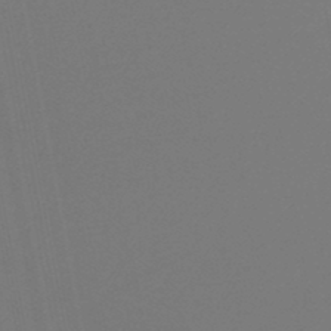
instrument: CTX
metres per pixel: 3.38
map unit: lHb
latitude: -47.3320
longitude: 74.1795
